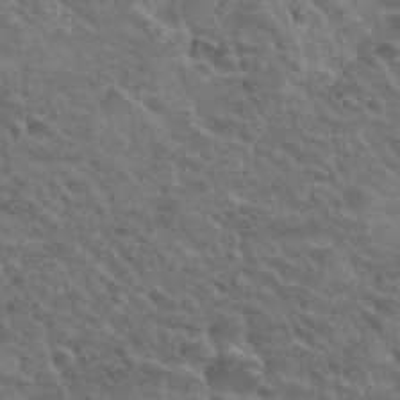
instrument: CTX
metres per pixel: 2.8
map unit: Hto
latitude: 33.7450
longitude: -50.0444
